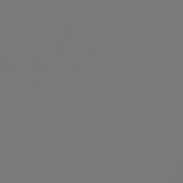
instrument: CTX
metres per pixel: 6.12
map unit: Hpe
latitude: 78.3279
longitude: -171.7450
